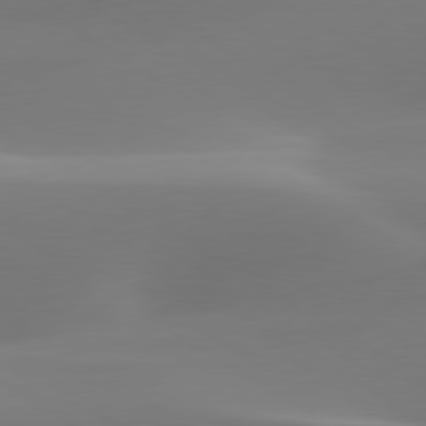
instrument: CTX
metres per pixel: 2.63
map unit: lApd
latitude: 79.8017
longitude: -92.8569
